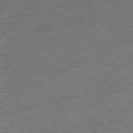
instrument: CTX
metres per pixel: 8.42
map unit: Ap
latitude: -77.0109
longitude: -96.6490
